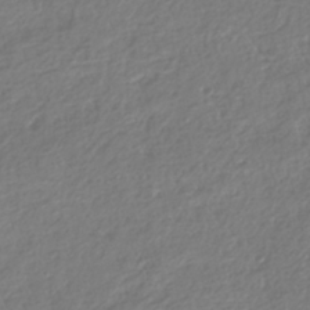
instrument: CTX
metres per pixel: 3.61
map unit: HNhu
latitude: -40.0661
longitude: 104.4251
